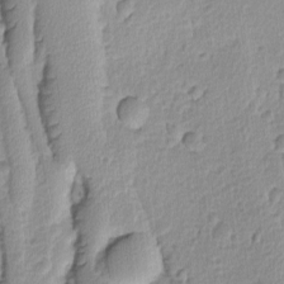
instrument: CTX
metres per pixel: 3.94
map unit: Ave
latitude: -9.0297
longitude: -119.4426
